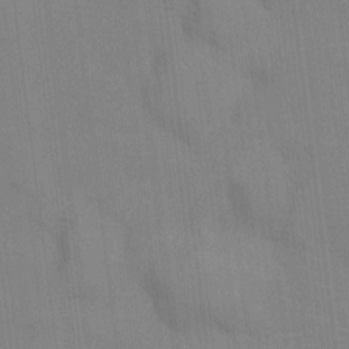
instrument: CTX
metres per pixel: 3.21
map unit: Ht
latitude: -4.9541
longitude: -14.5546
